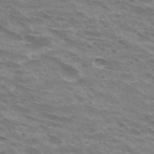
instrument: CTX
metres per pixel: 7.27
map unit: Hto
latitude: 33.0270
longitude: -42.4223
